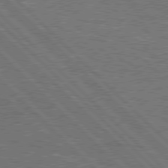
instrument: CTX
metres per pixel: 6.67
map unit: Hpe
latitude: 77.8772
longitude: -151.1403
